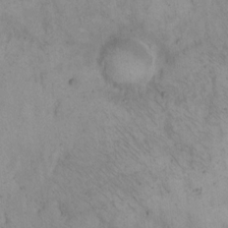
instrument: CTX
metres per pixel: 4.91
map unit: Hto
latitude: 13.0837
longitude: -57.5182
